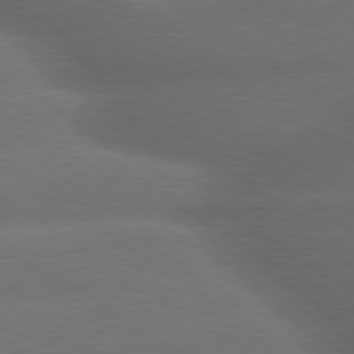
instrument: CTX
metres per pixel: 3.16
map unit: lApd
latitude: 79.6694
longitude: -154.6112
